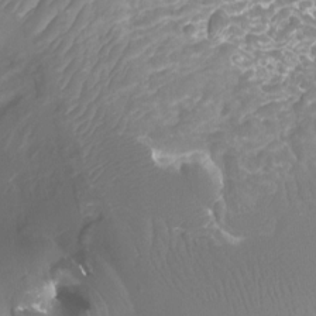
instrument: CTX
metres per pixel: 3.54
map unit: Ht
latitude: -4.2361
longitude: -26.6113
